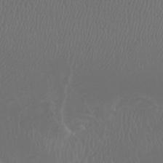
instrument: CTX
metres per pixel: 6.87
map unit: Htu
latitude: -5.5021
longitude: -73.3671
